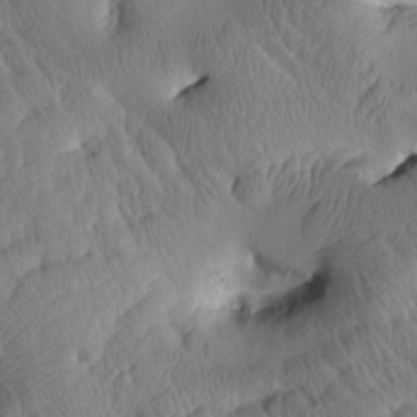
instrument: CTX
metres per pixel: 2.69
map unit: Htu
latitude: 2.4790
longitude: 177.6344
